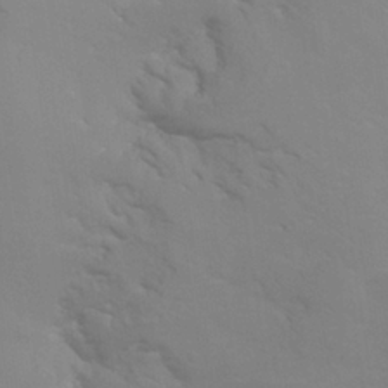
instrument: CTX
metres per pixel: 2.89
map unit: Nhu
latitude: 25.1025
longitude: -54.0444
